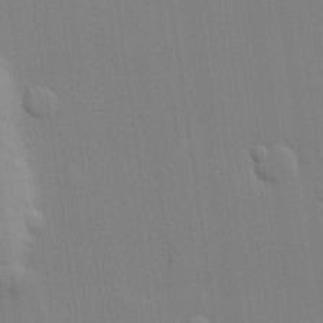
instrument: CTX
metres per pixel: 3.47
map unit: lHvf
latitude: 21.4049
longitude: 142.4251
